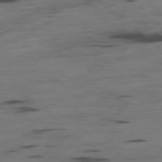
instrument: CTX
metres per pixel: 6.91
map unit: Hpe
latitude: -78.7463
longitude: -20.5168
